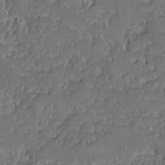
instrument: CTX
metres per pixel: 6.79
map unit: Ave
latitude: -9.1242
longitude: -116.4412
